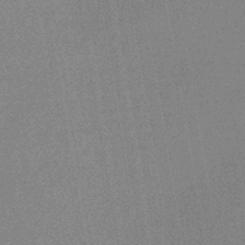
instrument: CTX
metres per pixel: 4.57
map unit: HNhu
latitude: -43.1431
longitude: 99.0675
